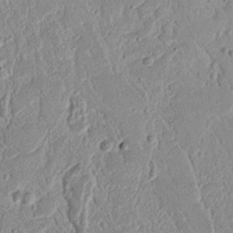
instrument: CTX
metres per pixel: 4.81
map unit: Nhu
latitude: 16.9136
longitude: -74.2145
